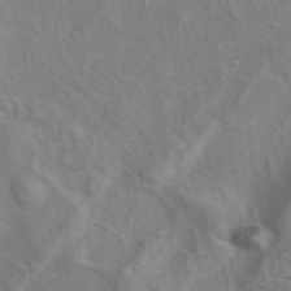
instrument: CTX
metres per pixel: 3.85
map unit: eAb
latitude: 41.3481
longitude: 104.7841
